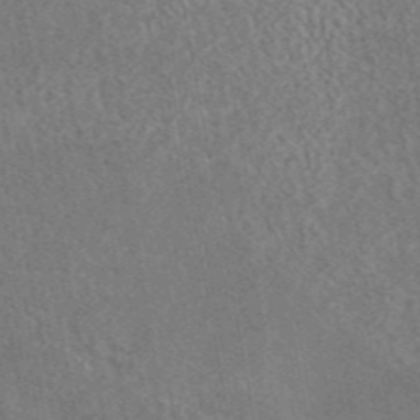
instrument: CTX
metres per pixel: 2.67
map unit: eAb
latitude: 44.3278
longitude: 124.8408
